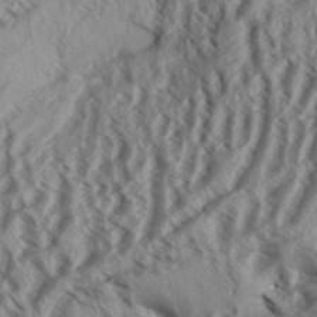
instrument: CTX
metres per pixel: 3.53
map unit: Aa
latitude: 33.1403
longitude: -137.4805
